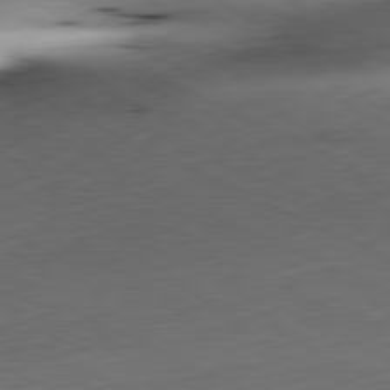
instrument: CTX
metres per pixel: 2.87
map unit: Ap
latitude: -81.2943
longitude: -69.6694
